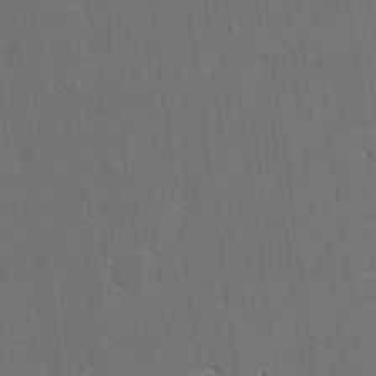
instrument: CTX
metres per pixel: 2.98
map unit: eHh
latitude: 20.4412
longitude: -68.4034
